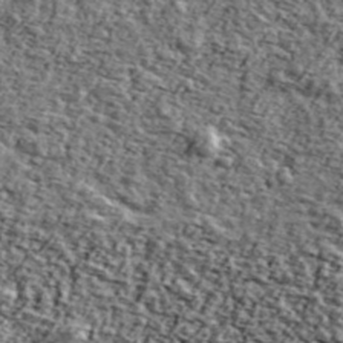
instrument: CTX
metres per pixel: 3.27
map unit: Ave
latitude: 43.4804
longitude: -110.9514
